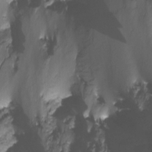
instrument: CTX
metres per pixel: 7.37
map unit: Nhu
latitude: -12.1795
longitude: -49.8205
